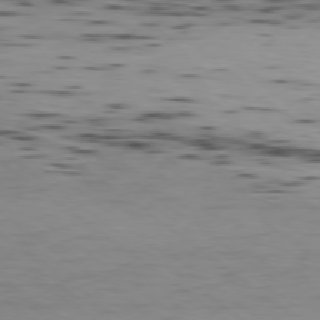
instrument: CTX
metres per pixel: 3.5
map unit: Ap
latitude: -78.3684
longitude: -74.8380
